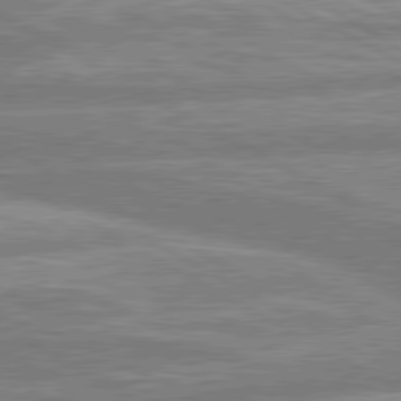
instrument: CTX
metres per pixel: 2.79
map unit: lApd
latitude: 80.3467
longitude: -166.5545
